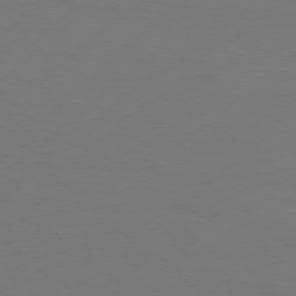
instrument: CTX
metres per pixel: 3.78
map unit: Hpe
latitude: 77.2159
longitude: -130.8380
